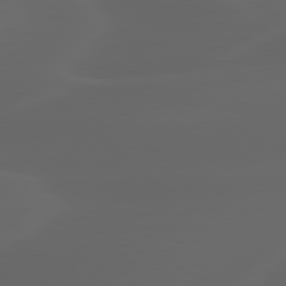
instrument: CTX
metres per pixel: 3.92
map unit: lApd
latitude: 80.1389
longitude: -116.7246
